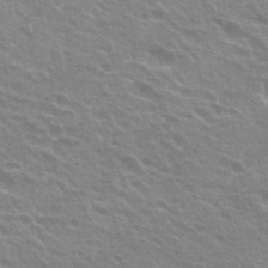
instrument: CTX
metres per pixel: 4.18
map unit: Hto
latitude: 23.5371
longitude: -31.3860
